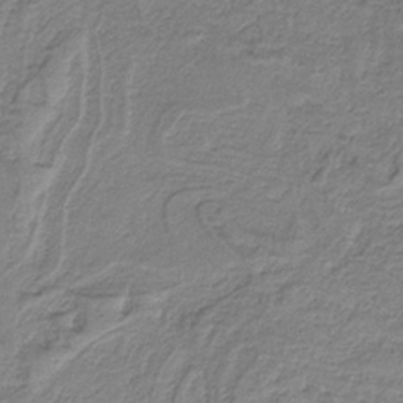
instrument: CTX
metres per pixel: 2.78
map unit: HNb
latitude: -37.0297
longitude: 57.4832
